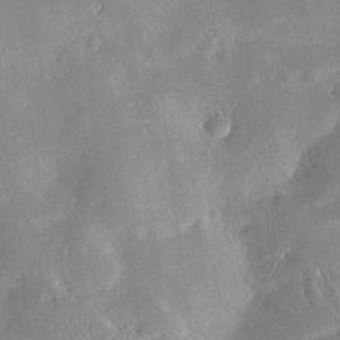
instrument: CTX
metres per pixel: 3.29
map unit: Nve
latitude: -8.6896
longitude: 172.9730
